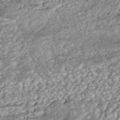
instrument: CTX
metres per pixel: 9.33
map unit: ANa
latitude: -43.0486
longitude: 107.7667
